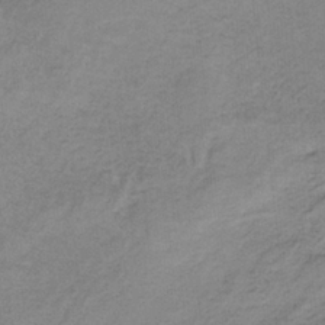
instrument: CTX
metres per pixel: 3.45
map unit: HNb
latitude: -34.3684
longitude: 58.8030
